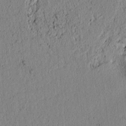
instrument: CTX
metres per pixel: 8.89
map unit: lAvf
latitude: 7.2726
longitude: 163.7477
